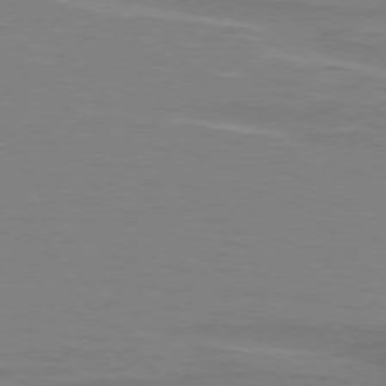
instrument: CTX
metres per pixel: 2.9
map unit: lApd
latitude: 75.9150
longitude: -81.5182
